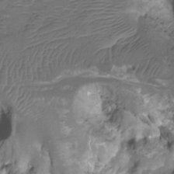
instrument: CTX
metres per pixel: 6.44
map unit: HNhu
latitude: -20.9730
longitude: 85.4076
